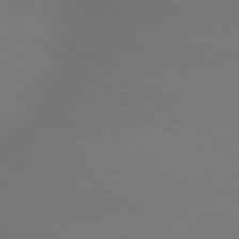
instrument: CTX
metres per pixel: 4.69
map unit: lApd
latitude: 79.4238
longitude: -151.2537
